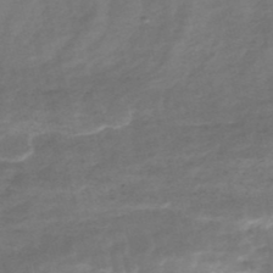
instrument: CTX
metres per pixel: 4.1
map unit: Nhe
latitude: -47.5588
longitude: -171.4993
